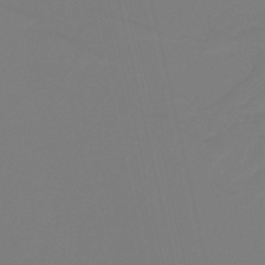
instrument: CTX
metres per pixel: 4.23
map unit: lHb
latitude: -38.1417
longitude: 55.8989
